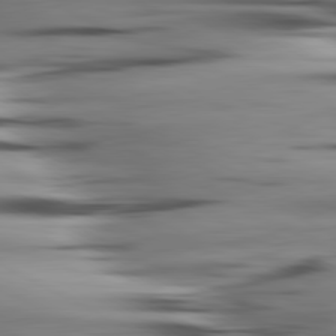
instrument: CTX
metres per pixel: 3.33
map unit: lApd
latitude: 80.5168
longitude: -123.5182
